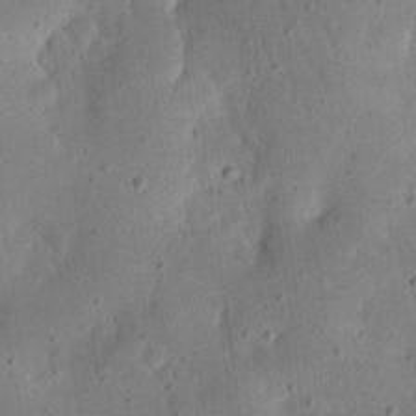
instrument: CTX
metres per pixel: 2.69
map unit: eHh
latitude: 23.2159
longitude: -67.9339
